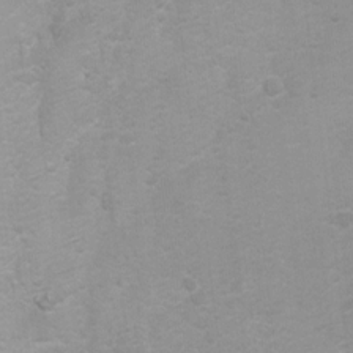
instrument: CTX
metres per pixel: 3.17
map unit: Ht
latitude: 2.8758
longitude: -28.9702
